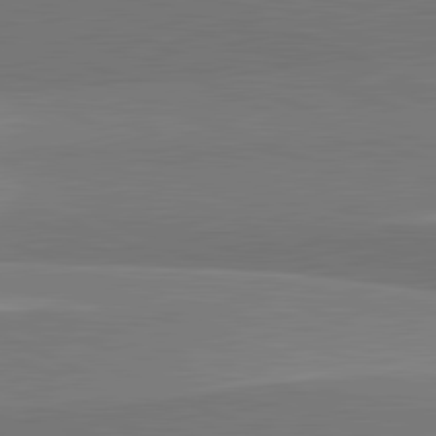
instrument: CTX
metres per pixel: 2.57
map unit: lApd
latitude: 82.0633
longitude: 151.9367
